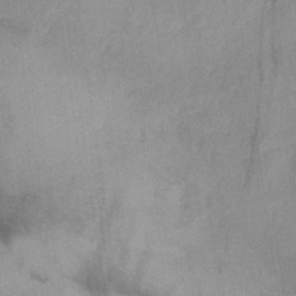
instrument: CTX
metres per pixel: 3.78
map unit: HNb
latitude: -31.2565
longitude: 63.2754
